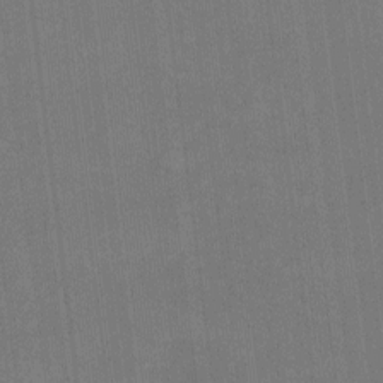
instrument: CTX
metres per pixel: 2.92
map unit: HNhu
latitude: -3.3320
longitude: -3.7827
